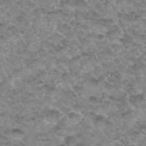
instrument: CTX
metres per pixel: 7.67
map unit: Hto
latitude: 34.1011
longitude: -48.5546
